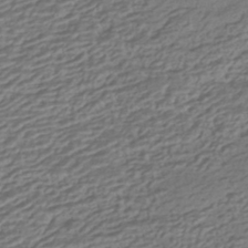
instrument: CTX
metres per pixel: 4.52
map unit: HNhu
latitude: -43.1242
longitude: 105.0864
